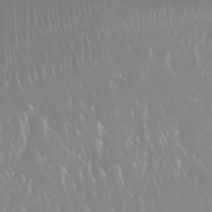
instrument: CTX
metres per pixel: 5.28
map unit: Nhu
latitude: -14.2173
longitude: -62.4223
